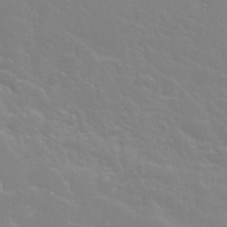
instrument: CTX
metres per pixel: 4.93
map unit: Nhu
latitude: 28.6868
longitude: -52.1389
